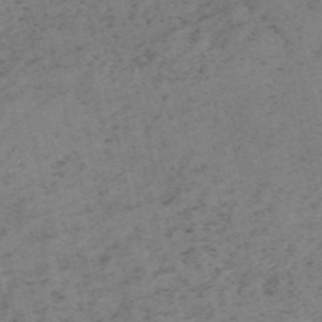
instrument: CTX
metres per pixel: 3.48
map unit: HNb
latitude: -55.1809
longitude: -47.9717
